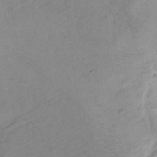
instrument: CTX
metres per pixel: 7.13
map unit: Hto
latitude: 7.1781
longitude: -36.6491
